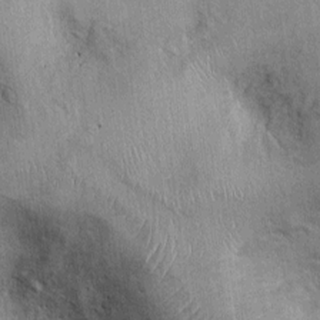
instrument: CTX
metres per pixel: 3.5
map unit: Ht
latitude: -3.5399
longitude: -13.9150
